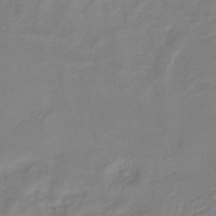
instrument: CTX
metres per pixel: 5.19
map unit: lHb
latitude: -40.9353
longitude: 76.6141
